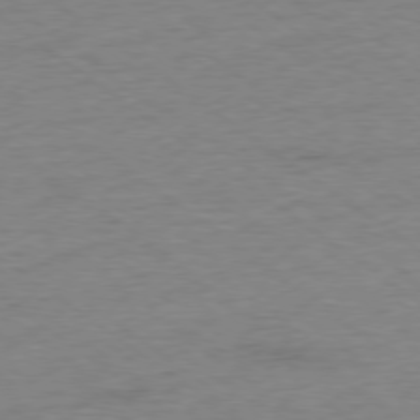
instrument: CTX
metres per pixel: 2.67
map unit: Ap
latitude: -78.3495
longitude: -82.1011
